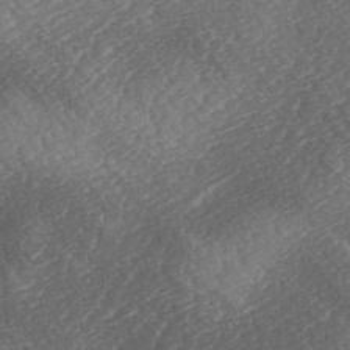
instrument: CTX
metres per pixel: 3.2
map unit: lAa
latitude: -3.1053
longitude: -127.3293
